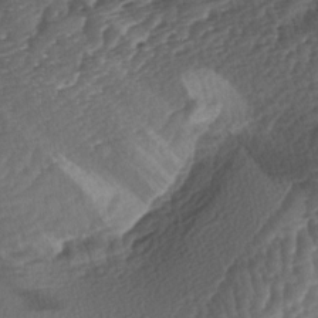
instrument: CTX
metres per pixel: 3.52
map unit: lAa
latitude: -3.4076
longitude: -127.8206
